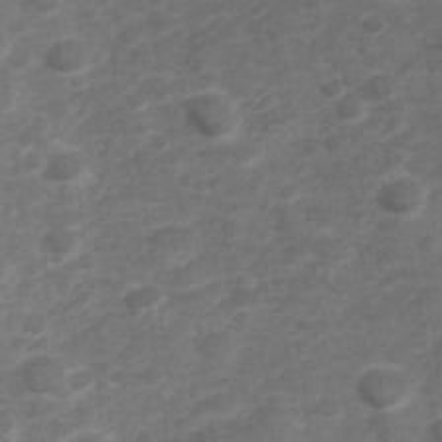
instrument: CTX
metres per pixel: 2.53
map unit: Hve
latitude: 32.6679
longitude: 151.7855
